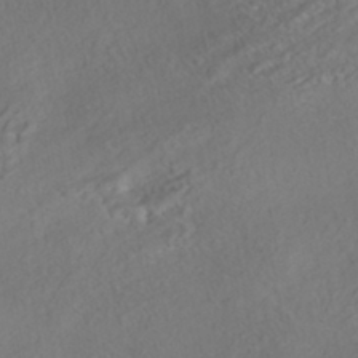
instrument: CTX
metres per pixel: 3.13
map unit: HNhu
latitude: -42.0283
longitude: 104.7463
